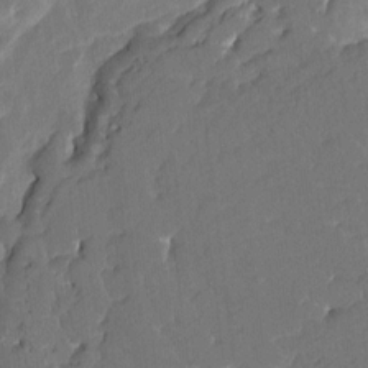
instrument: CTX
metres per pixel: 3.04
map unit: HNhu
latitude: 6.1011
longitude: -6.1578
